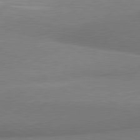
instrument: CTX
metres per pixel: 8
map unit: lApd
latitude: 80.7435
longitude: 166.8219
